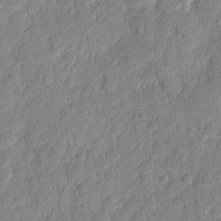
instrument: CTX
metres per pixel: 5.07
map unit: eHh
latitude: 6.8569
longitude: -73.2726
